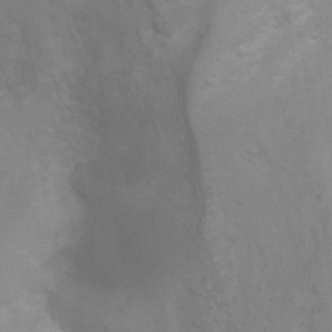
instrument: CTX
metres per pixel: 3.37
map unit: Ht
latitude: 3.3292
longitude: -22.3278
